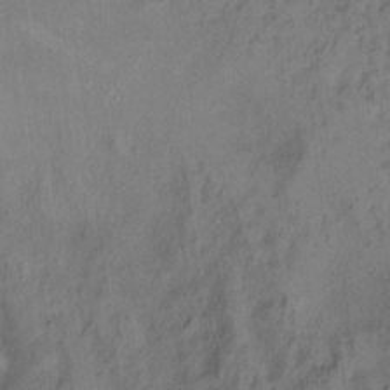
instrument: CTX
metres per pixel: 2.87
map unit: Hto
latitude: 6.5546
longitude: -37.9339
